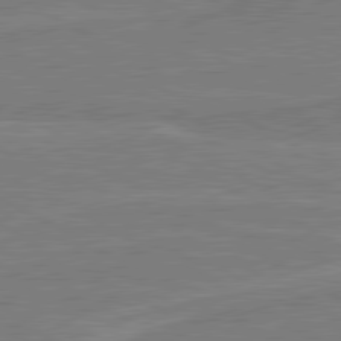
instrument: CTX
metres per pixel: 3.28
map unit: lApd
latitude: 80.6490
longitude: 168.8030
